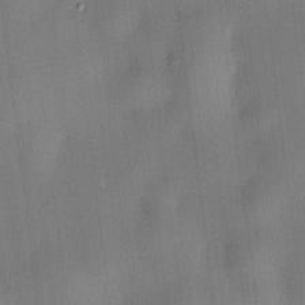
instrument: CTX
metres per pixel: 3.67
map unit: HNhu
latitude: 11.2726
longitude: 9.2187
